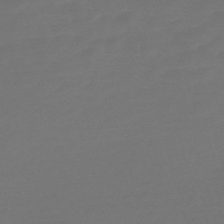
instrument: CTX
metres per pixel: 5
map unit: Nve
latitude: -58.2550
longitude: 56.7463
